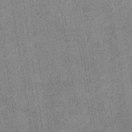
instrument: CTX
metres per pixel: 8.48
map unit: eHb
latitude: -38.5574
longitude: 80.8408
